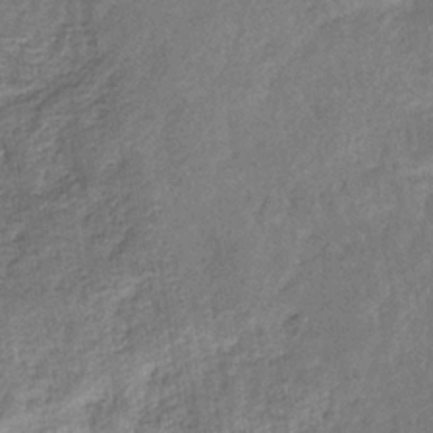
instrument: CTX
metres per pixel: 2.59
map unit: eHb
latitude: -33.9367
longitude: 76.1795
